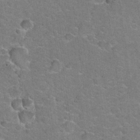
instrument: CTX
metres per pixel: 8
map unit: Hto
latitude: 20.8380
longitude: -48.8569
